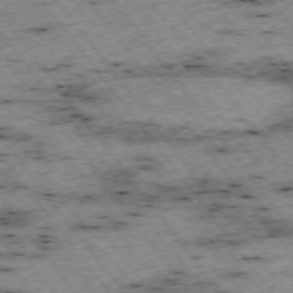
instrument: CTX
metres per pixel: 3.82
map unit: Hpe
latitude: -74.6708
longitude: 4.7274
